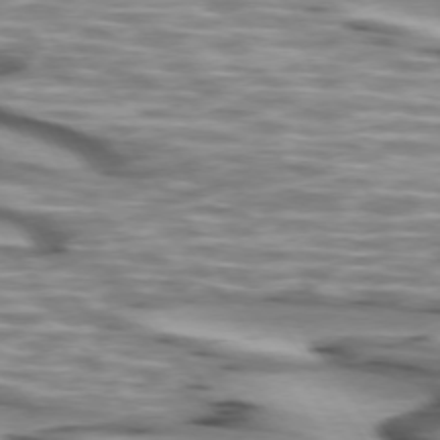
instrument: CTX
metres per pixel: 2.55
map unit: lApd
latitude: 74.1767
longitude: -57.9906
